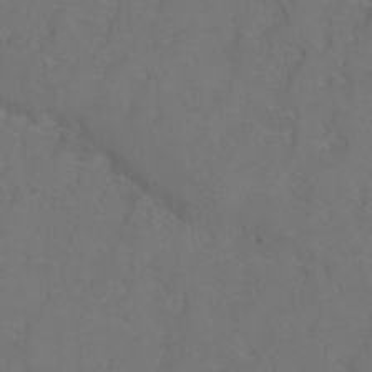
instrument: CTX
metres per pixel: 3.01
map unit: Hto
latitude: 3.4993
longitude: -32.5924
